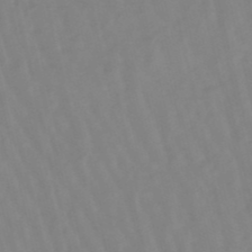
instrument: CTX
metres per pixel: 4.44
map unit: lHb
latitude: -48.6141
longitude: 76.0661
